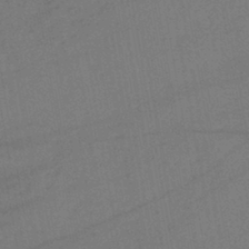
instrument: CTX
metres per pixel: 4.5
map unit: lHb
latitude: -42.3873
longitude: 68.1983
